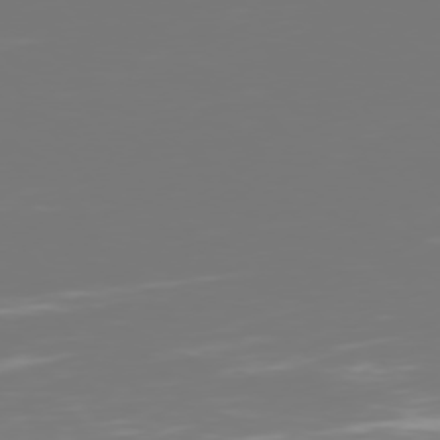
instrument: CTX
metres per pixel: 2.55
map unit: Hpe
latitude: 75.0836
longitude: -126.7246
